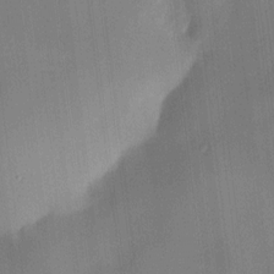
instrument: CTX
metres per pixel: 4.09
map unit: HNhu
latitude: 11.3104
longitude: 9.3698
